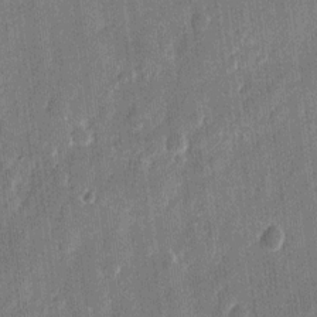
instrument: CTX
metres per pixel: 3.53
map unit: eHh
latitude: 11.0836
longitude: -70.7057
